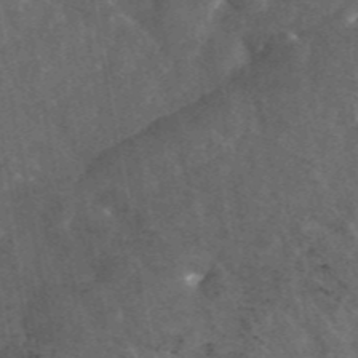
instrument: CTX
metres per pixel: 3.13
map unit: eAb
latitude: 45.1403
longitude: 122.8597
